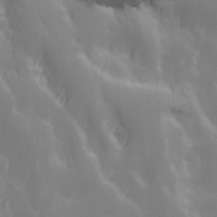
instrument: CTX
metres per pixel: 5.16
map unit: Ave
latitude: 13.4049
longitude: -104.3279
